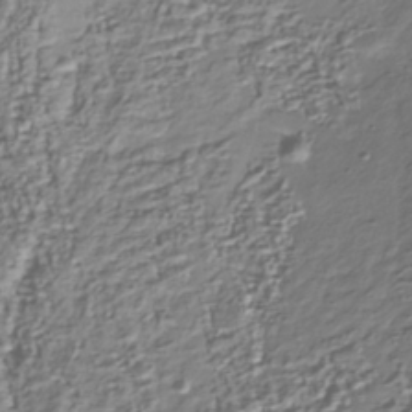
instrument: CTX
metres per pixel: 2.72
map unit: Nhu
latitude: -39.9556
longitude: -82.7813
